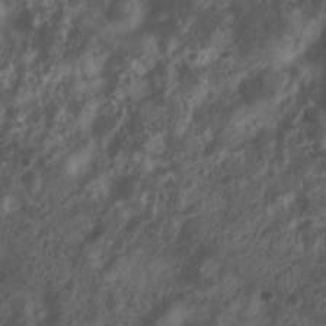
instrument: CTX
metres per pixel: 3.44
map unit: Nhu
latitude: 7.3482
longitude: -21.5182
